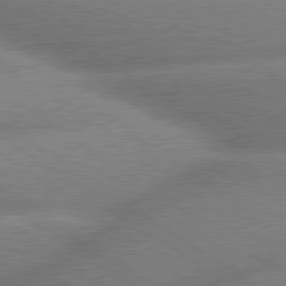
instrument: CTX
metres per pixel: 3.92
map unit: lApd
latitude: 80.0444
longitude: -161.2348
